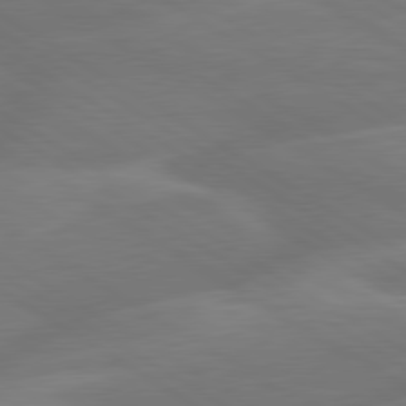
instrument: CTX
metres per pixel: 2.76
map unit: lApd
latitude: 79.9150
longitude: -143.3671
